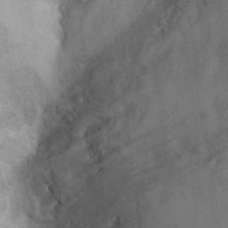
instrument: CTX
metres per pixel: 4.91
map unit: Ht
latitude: 5.7261
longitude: -36.8191
